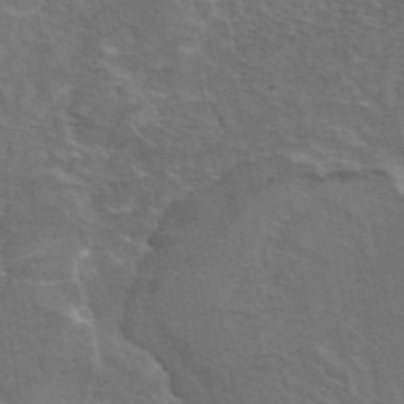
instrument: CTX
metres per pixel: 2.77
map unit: eAb
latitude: 45.0080
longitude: 107.6533
